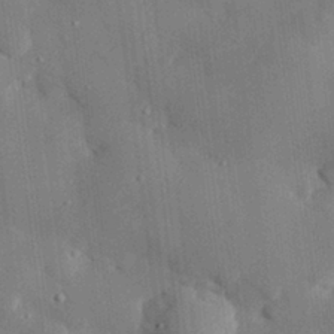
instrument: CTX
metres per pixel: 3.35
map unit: eHh
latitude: 29.4237
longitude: -80.7435
